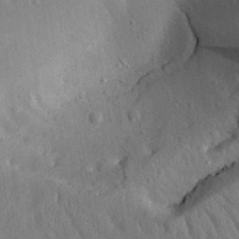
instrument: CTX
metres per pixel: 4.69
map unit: Aa
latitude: 31.2159
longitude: -144.3467
